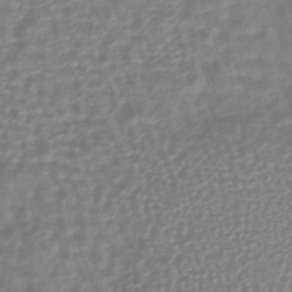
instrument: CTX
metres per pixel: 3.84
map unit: HNhu
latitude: -44.4629
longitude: 99.1998
